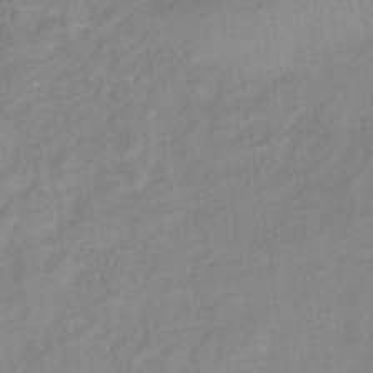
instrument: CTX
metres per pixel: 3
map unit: eHb
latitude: -40.1606
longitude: 79.3698
